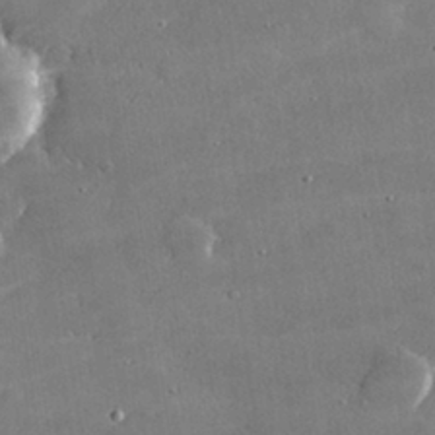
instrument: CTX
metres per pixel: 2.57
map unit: lHvf
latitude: 31.1781
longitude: -93.8394
